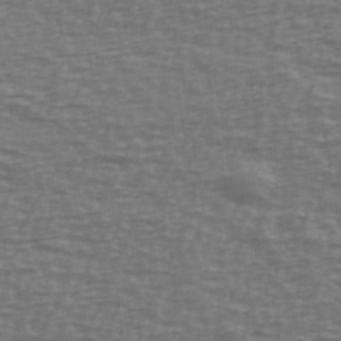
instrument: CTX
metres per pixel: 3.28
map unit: Ave
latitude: 38.9891
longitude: -113.4993
